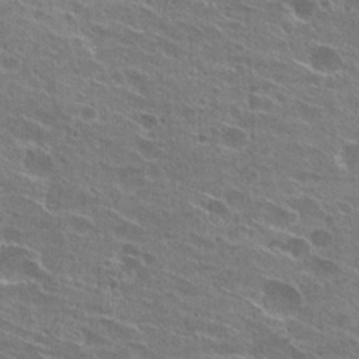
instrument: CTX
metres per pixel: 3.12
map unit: Hto
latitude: 25.6316
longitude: -43.6505
